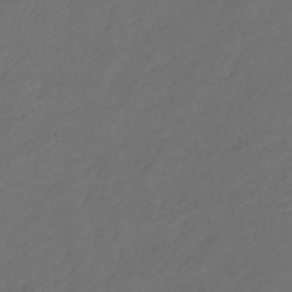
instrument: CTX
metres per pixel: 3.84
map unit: eHb
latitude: -43.6343
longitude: 86.8975
